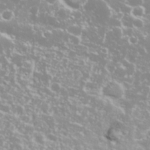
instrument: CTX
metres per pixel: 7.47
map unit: Nhu
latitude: 26.4979
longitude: -60.3845
